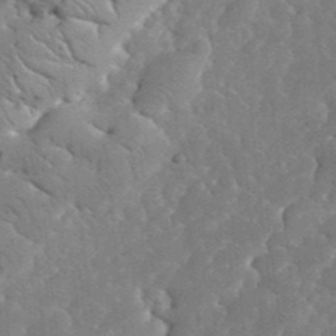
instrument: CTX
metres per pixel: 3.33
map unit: eHh
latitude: 36.2334
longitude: -67.1403
